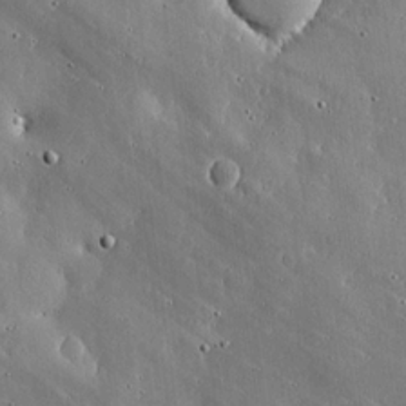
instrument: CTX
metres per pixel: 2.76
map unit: lHvf
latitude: 20.1011
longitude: -114.9324
